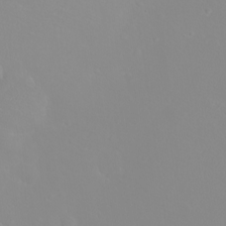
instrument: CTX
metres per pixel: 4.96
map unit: eHh
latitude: -8.7841
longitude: -69.9906
